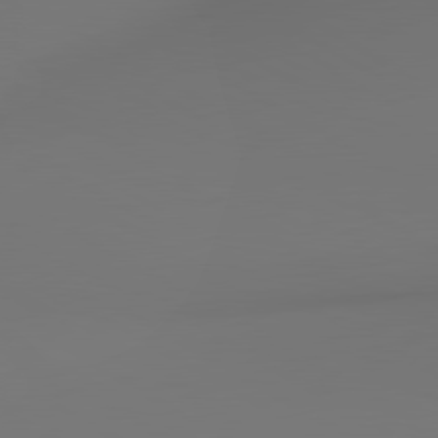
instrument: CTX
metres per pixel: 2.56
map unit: lApd
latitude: 80.4412
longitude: 154.8597
